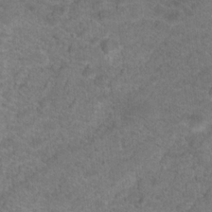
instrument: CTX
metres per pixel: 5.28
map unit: Hto
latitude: 19.0836
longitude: -39.1781
